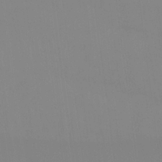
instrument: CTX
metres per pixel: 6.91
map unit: Htu
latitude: -15.5399
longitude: -47.8206
